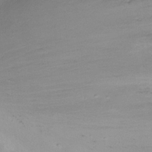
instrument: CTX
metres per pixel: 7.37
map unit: Ht
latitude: -10.8597
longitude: -38.9136
